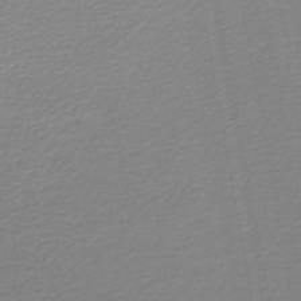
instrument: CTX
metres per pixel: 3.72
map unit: lHb
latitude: -46.0661
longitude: 67.1242
